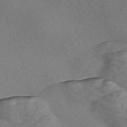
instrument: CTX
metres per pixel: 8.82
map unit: Nve
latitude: -57.1809
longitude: 58.2550
